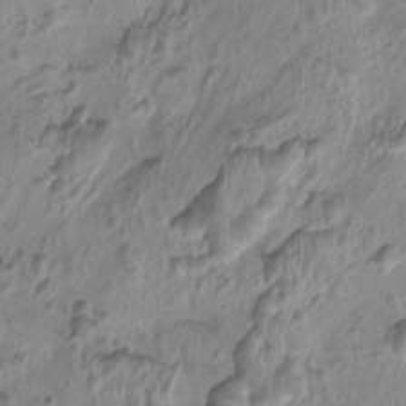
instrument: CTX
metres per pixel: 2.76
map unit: Ht
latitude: -2.0849
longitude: -16.7435
